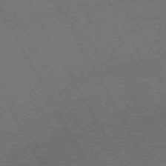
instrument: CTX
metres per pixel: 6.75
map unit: Hpe
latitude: -72.6707
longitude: 11.2187
